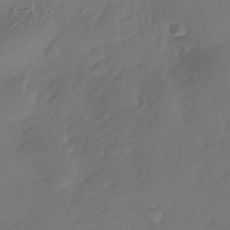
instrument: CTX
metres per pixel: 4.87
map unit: Nhe
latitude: -35.3321
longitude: -144.6301
